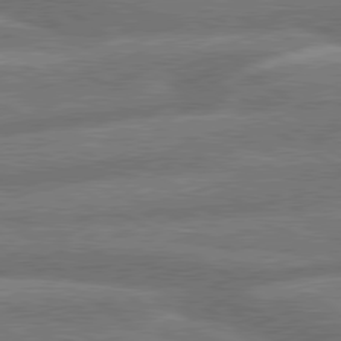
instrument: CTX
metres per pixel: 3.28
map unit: lApd
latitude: 79.8395
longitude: -165.9906
